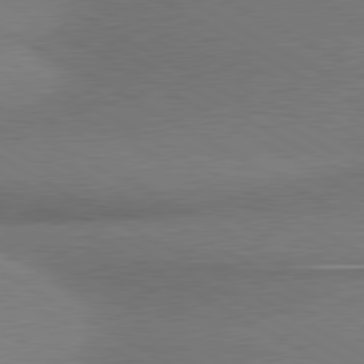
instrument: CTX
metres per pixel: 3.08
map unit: lApd
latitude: 80.4790
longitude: 166.1984
